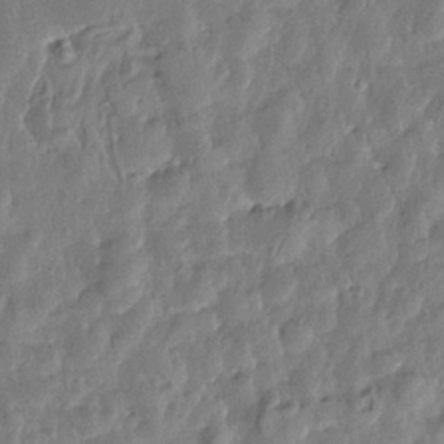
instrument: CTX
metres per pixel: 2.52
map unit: Htu
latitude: 1.1025
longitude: -179.7261
